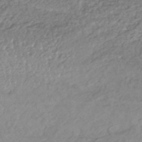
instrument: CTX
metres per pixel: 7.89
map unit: HNhu
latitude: -44.3684
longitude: 95.4076
